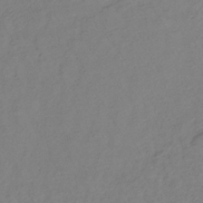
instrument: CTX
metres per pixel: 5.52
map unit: lHb
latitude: -34.8786
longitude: 71.5021
